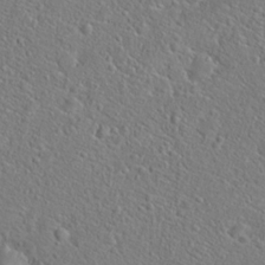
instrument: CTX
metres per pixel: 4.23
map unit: Hto
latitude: 20.3279
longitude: -44.9513
